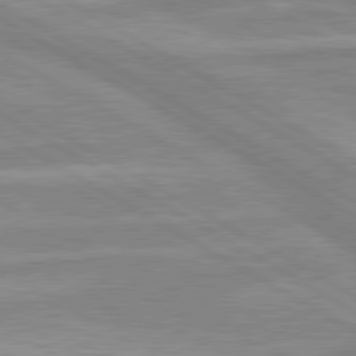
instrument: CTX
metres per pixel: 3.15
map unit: lApd
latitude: 80.0822
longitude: -173.4237
